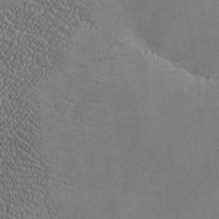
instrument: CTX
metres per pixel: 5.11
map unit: lHvf
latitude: -8.8597
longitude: -100.7246
